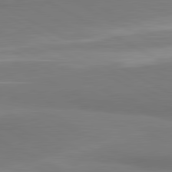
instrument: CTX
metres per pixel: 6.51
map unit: lApd
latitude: 81.2726
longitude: 159.4076
